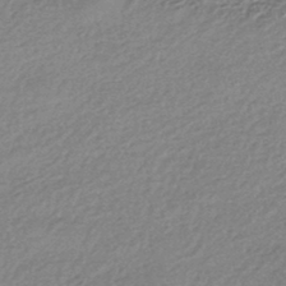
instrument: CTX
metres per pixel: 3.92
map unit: HNhu
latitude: -44.5007
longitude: 93.3888
